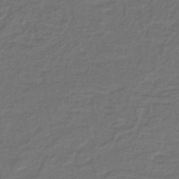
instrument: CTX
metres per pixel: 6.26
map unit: lHb
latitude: -38.9542
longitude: 57.9178
